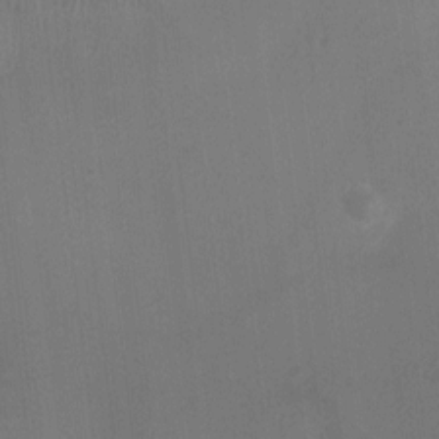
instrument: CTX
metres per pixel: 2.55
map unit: Ht
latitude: -4.1983
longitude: -17.3482
